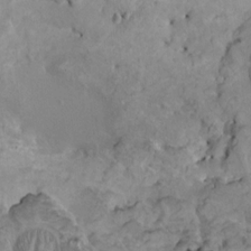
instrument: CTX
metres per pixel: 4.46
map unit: HNhu
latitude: 7.0269
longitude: -1.1214
